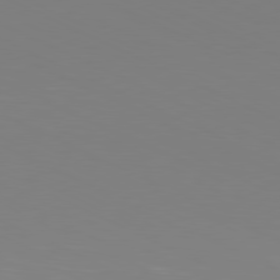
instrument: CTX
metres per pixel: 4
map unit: Hpe
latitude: -81.3510
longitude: 19.5966
